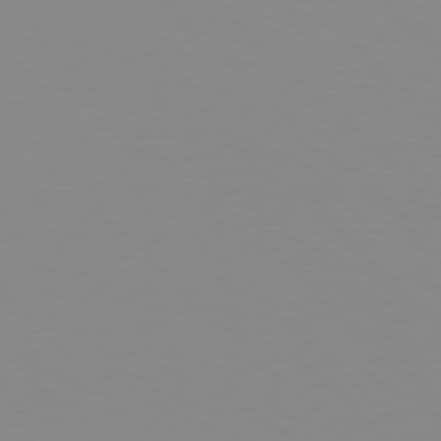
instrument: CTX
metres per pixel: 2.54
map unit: Hpe
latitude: 77.7071
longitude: -160.2900
